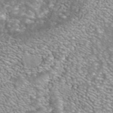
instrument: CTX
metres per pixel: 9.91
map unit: ANa
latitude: 41.9339
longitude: 23.8234
